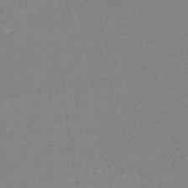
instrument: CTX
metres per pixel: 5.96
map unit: lHb
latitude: -44.1417
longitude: 67.6344
